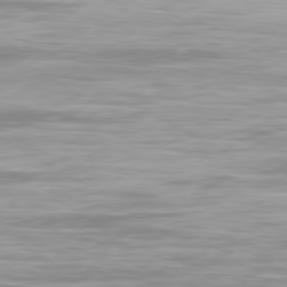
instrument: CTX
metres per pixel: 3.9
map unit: Ap
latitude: -80.2740
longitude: -60.3467
